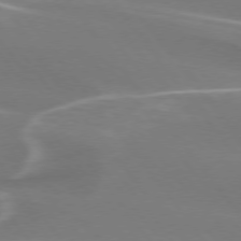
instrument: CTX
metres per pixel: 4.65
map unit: lApd
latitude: 75.2159
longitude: -62.7247
